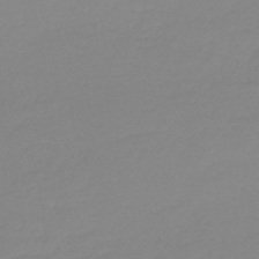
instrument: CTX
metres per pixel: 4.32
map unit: lHb
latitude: -44.1795
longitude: 63.5588
